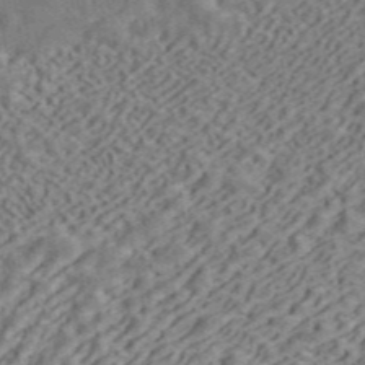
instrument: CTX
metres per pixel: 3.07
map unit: ANa
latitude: 44.4412
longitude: 45.6155
